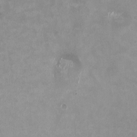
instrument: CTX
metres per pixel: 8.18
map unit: HNhu
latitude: -0.0850
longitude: -4.3089
